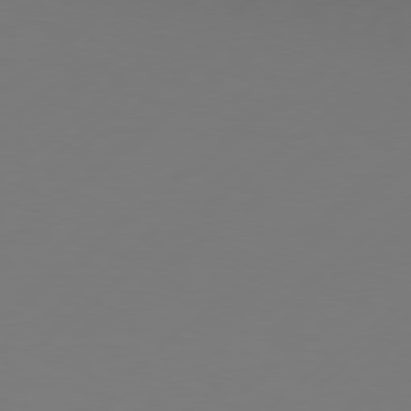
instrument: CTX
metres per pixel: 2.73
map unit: Hpe
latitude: 76.8191
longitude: -130.5735
